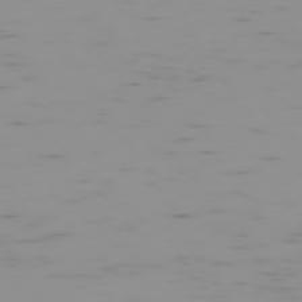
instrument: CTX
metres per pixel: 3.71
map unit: Hpe
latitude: -74.1984
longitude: 7.0297
